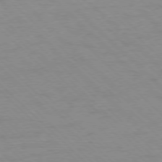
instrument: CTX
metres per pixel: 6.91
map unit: Ap
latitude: -77.4076
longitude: -85.2159
